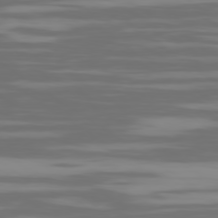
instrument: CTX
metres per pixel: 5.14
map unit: Ap
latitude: -79.5966
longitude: -103.3481
